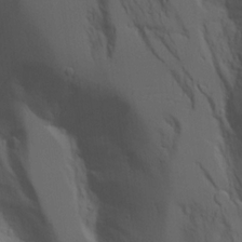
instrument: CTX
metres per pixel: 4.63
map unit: Aa
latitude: 18.2711
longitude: -124.9135
